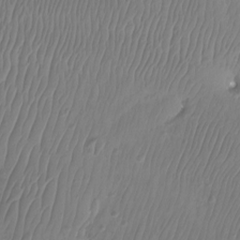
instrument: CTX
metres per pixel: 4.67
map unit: Aa
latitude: -12.6330
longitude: -68.1956
